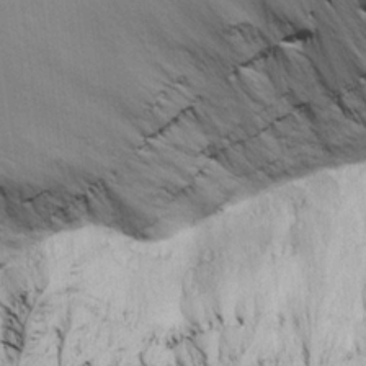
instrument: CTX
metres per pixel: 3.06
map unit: Aa
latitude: 18.8947
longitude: -141.6504
